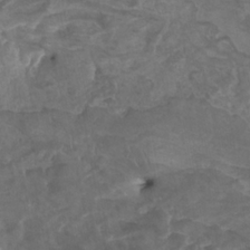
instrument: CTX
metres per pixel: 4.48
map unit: Nhu
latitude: -9.4643
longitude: -76.5923
